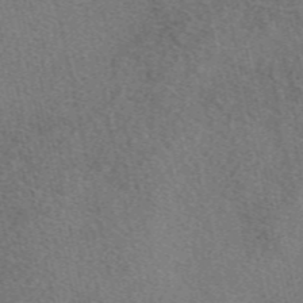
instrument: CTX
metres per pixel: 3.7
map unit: eAb
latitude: 48.9325
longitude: 112.6519
